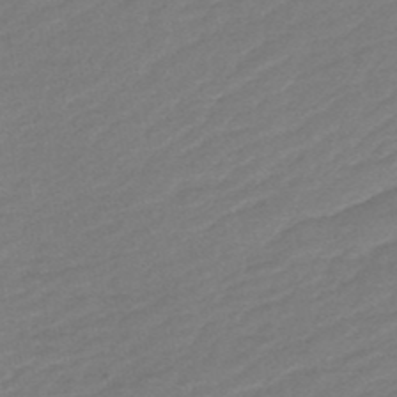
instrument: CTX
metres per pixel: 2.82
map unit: HNb
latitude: -48.8219
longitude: 58.2361
